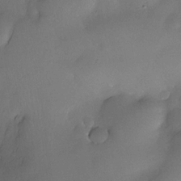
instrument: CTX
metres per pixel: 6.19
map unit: Nhe
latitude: -30.7652
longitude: -140.0444
